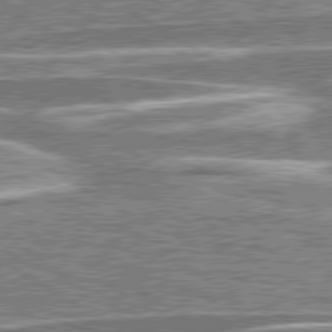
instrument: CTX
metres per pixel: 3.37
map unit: lApd
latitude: 79.6694
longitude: -96.2711
